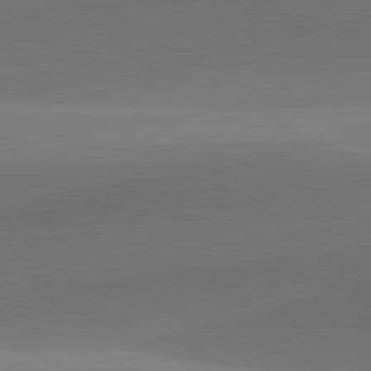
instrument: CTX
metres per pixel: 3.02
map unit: lApd
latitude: 81.6316
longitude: 131.5966
